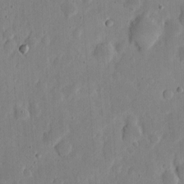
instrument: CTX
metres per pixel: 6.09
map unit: eHh
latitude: 6.1200
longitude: -70.6301
